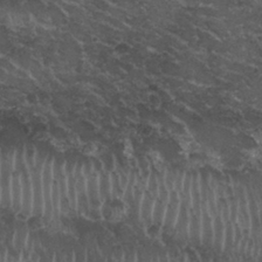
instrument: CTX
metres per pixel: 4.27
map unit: Nhu
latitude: 29.5560
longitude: -53.8584
